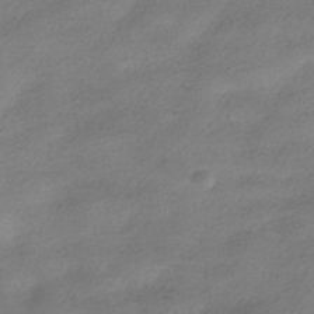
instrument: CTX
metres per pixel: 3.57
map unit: HNhu
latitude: -40.3117
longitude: 95.8800
